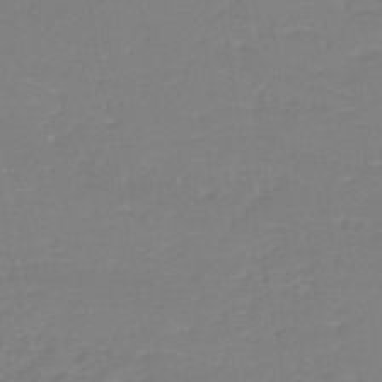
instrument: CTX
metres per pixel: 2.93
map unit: eHh
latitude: -42.8408
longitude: -31.5371
